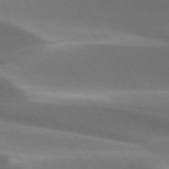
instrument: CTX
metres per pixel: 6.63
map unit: lApd
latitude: 73.4238
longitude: -51.8583
